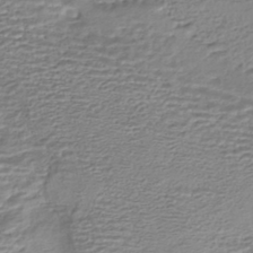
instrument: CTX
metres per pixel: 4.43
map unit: HNhu
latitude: -44.2551
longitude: 101.1998
